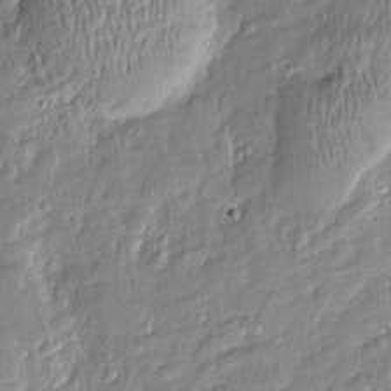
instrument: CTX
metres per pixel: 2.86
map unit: Htu
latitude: -5.8800
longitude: 174.1794
